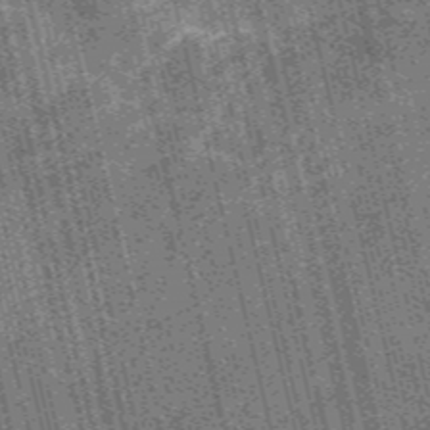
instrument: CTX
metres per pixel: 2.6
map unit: Nve
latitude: -56.8408
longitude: 54.5007
